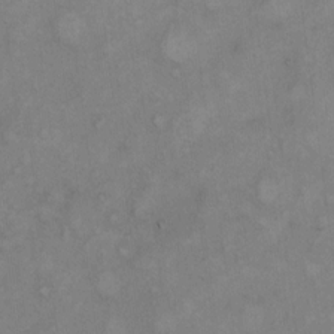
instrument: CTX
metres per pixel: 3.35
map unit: eHh
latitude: 8.0822
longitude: -62.9703
